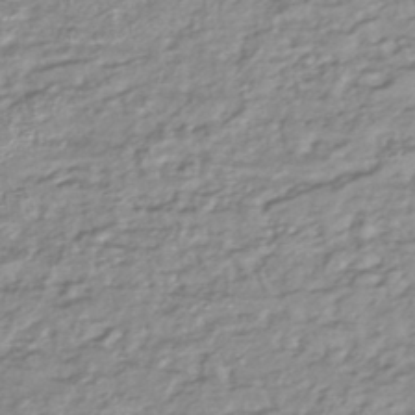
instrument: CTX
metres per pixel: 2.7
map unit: lHb
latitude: -41.3132
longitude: 75.8423
